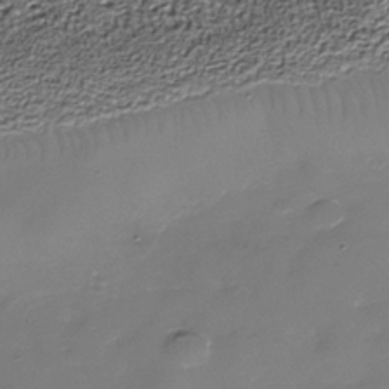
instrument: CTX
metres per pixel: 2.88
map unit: Nhe
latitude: -37.2376
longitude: -87.1025
